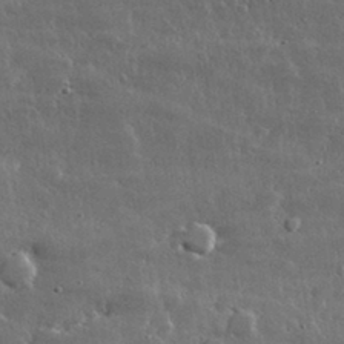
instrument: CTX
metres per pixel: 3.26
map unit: lHvf
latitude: 32.4601
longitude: -90.4601
